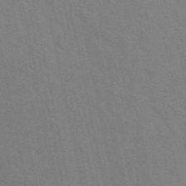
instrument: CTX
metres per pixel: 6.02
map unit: ANa
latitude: 48.2522
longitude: -75.8583
